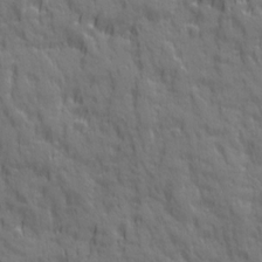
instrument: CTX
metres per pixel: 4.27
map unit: Ave
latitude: 20.2712
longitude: -134.4601
